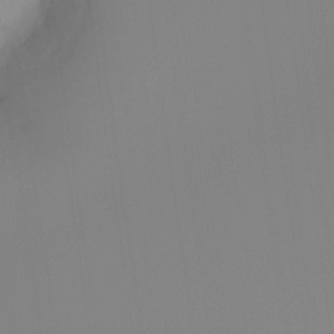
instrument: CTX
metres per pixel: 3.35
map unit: Ht
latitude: -16.8408
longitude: -46.5924
